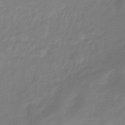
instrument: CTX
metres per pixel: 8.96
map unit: lHb
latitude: -42.0849
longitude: 81.3699
